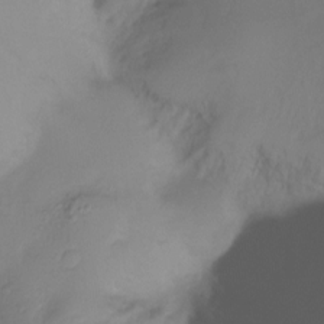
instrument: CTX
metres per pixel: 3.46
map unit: Ht
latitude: -17.1243
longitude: -47.1781
